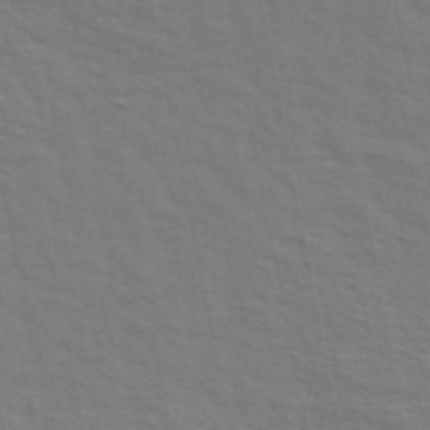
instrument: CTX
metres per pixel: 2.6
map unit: ANa
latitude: 48.6302
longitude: -74.7813
